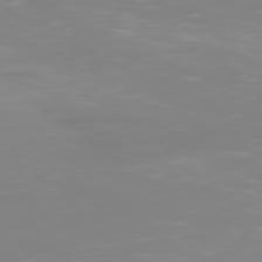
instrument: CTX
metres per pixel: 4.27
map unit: Hpe
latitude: 77.6882
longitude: -134.2144
